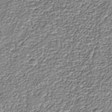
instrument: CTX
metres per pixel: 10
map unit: Nhu
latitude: -38.7652
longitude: -85.8961
